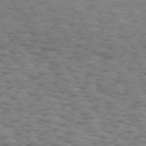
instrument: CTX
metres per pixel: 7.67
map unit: Hpe
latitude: 73.3104
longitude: -130.0255
